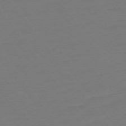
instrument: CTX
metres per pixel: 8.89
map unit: Ap
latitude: -75.0298
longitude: -80.3845
